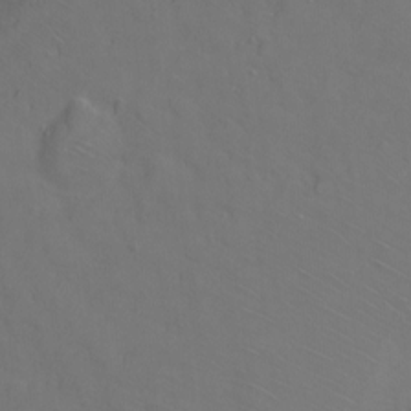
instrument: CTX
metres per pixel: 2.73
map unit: Ht
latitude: 1.8016
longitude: -33.3293
